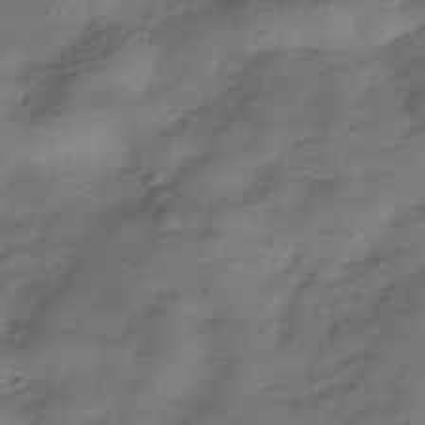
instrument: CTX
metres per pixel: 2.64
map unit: Hve
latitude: -31.8422
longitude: 91.2376
